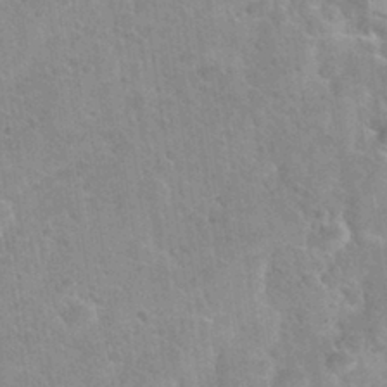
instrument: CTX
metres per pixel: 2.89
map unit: Nhu
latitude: 31.4994
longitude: -52.0255
